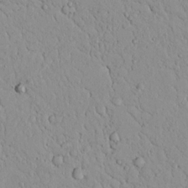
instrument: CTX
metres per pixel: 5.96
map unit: lAvf
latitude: 9.1025
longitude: 168.8597
